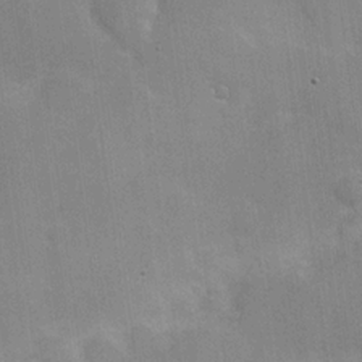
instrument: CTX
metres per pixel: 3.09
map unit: Hve
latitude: 18.1200
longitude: 151.1998
